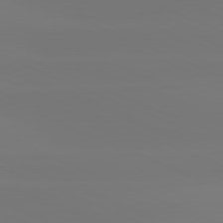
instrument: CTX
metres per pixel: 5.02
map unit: lApd
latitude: 81.8016
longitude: -150.0255
